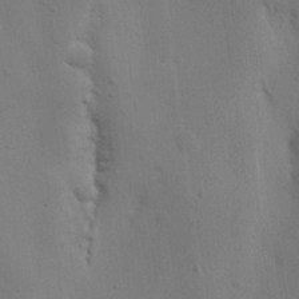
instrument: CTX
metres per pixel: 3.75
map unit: Nhu
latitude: 16.5168
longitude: -78.2145
